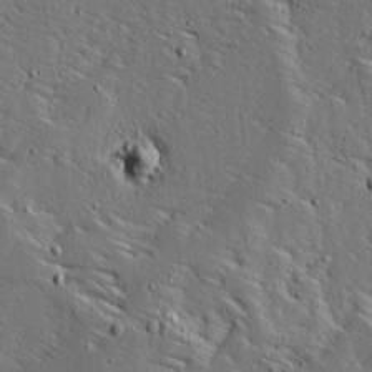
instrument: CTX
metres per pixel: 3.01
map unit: Ave
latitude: 13.8017
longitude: -138.2900
